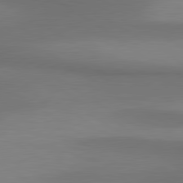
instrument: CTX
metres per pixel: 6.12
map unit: lApd
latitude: 80.7246
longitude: 160.6141
